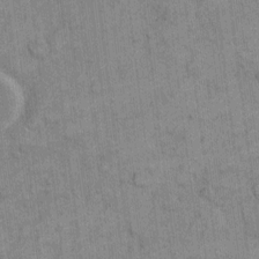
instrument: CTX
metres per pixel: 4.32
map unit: eHh
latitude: 9.4615
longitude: -65.9717
